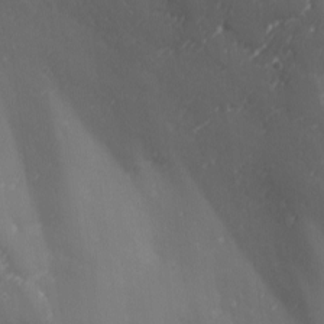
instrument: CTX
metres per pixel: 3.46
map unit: Ave
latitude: 1.8016
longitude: -113.1781
